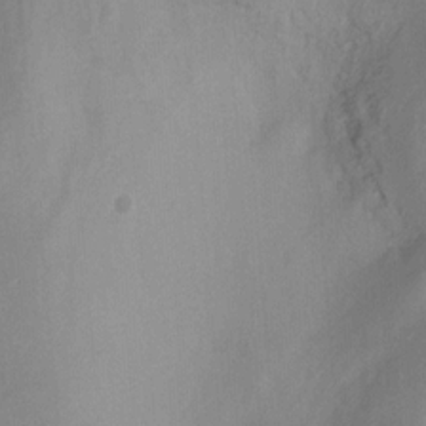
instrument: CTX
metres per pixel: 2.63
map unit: Nhu
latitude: -15.5210
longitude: -53.5182
